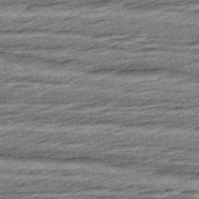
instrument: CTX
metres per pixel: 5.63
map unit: Aa
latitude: 6.1011
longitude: -136.5168
